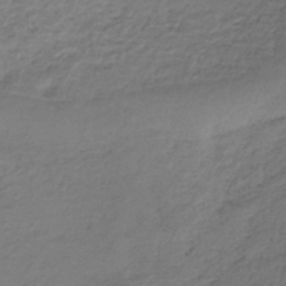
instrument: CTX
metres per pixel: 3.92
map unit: lHb
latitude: -34.4629
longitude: 61.4077
